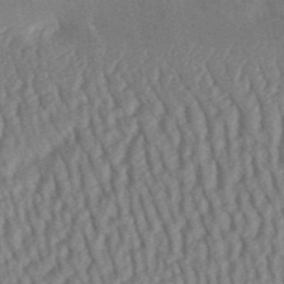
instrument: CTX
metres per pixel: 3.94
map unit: Aa
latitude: 31.0648
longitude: -142.2712
